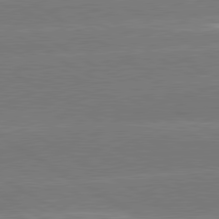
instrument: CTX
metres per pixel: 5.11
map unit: lApd
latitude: 80.7624
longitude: -152.1578
